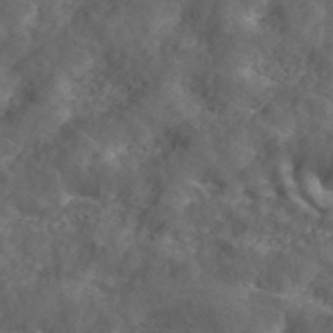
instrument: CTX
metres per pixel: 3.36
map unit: ANa
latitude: 44.0255
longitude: 23.9556
